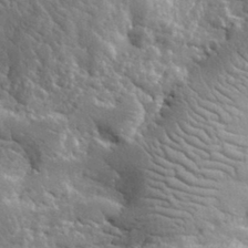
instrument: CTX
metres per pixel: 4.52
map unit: lHvf
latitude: 33.5371
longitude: -86.5357
